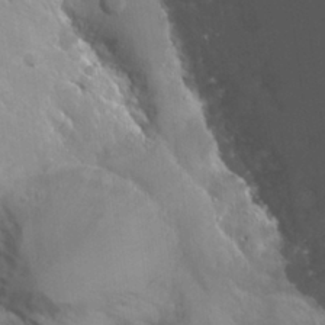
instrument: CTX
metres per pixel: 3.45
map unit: Hto
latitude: 27.0081
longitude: -41.7071
